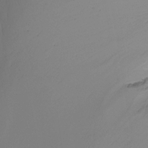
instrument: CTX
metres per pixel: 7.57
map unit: Ht
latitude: -16.1606
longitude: -48.9514
